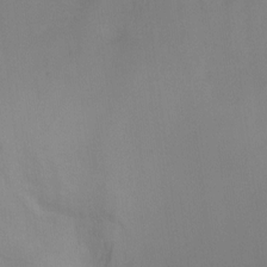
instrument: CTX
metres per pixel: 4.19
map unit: Hto
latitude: -12.3495
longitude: -40.5545
